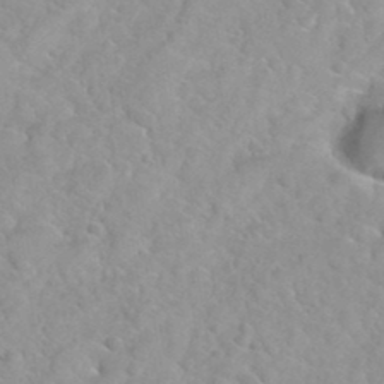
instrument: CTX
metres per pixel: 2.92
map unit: Hto
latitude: 35.6127
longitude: -51.2914
